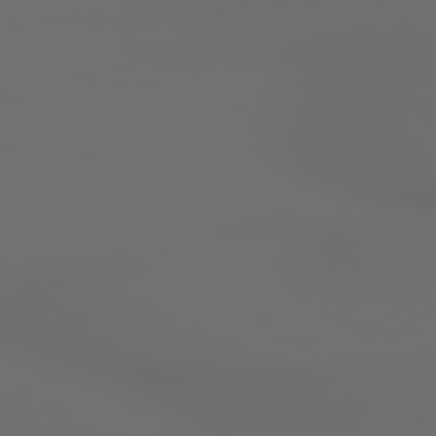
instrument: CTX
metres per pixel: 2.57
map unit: lApd
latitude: 79.3482
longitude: 176.1417
